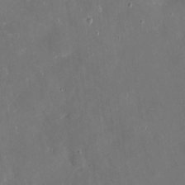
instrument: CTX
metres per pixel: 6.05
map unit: eHh
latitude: 4.5735
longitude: -70.0444
